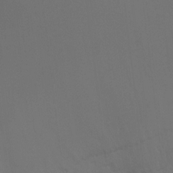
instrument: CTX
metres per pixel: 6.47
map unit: Ht
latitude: 1.6694
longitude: -24.9324
